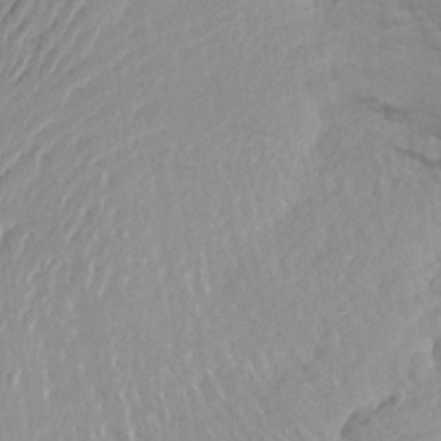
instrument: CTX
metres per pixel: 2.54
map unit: Aa
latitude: 25.2159
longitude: -146.9892
